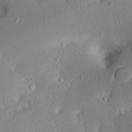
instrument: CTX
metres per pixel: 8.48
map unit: Aa
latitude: 20.5546
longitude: -146.3468
